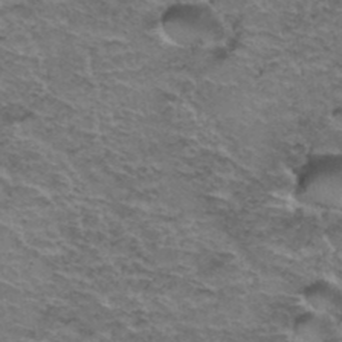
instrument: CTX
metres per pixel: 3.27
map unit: Hto
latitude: 37.5371
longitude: -41.7827
